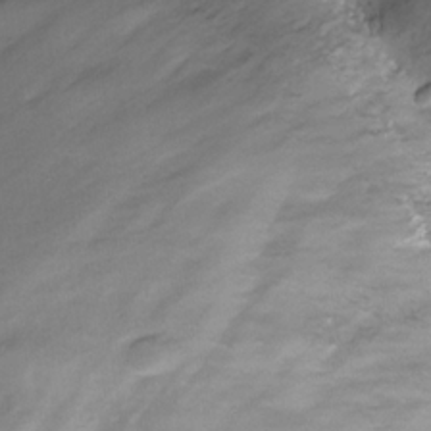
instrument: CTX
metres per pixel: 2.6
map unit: Hve
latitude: -30.0283
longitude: 93.1431
